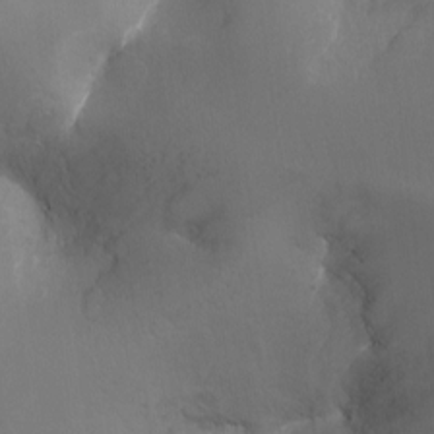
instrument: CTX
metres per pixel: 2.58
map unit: Ht
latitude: -17.8045
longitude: -43.8772
